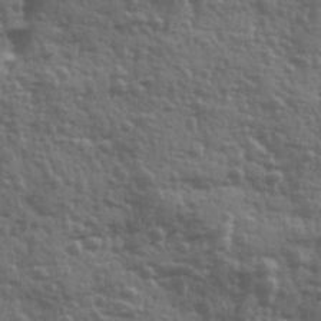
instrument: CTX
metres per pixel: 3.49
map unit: Ave
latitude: 12.0633
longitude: -103.6883
